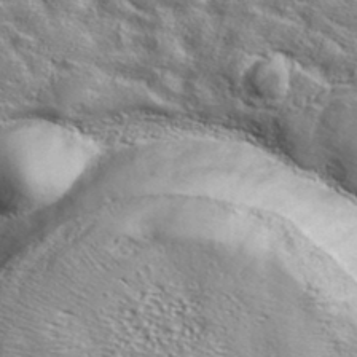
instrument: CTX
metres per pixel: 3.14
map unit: ANa
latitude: 36.7624
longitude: 14.5007
